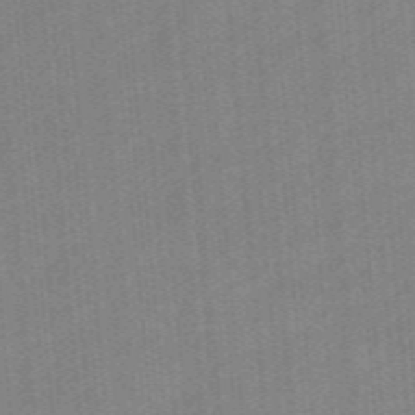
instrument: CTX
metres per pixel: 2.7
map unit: eHb
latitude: -44.1795
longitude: 87.6344
